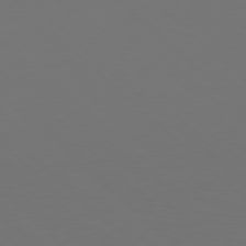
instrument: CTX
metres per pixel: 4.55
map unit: Hpe
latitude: 77.8772
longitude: -175.9339
